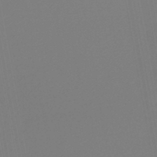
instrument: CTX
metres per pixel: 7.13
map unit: lHb
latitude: -45.6722
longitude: 73.9178
